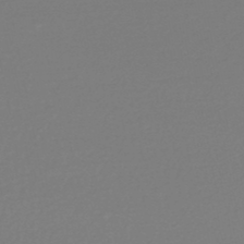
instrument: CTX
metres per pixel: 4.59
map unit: HNhu
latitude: -48.2929
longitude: 98.7652
